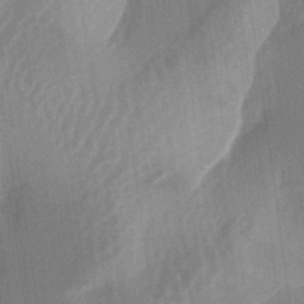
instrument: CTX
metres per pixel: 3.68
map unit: lAa
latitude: -5.3887
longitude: -129.0269
